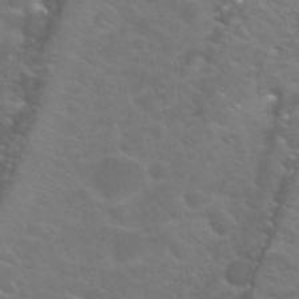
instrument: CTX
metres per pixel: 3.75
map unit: Nhu
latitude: 28.4979
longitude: -60.6112
